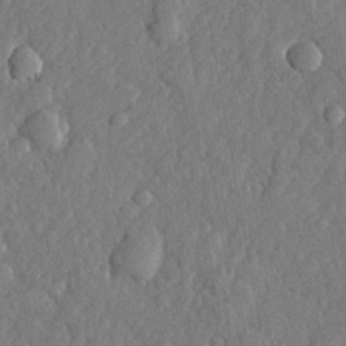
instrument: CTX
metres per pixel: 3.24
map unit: lHvf
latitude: 23.2348
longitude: 143.8044
